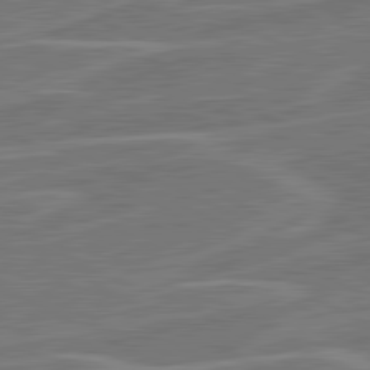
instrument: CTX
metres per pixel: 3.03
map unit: lApd
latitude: 81.3671
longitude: 121.9367
